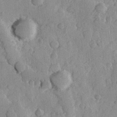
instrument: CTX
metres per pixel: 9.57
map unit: Hve
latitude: 23.6127
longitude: 148.1795
